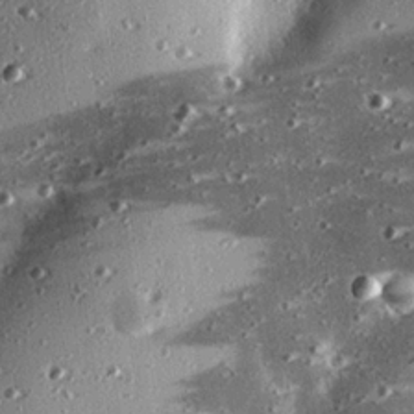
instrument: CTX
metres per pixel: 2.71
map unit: eHh
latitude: 23.8016
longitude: -89.8395
